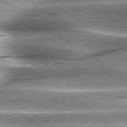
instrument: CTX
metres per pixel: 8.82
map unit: lApd
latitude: 80.0444
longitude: -141.6316
